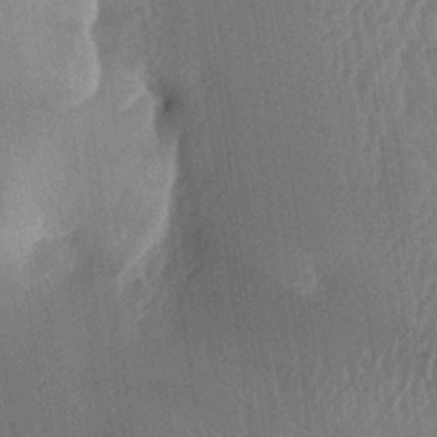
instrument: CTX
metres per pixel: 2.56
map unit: lAa
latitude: -5.9556
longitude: -129.3104
